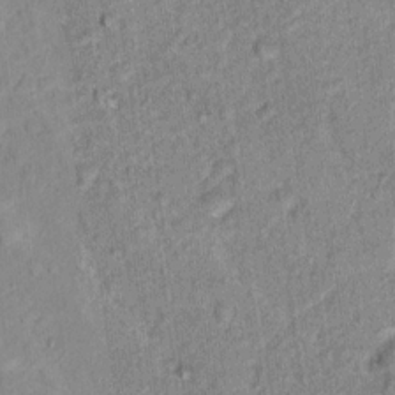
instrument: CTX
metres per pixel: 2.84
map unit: Hto
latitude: 16.1389
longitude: -31.5560
